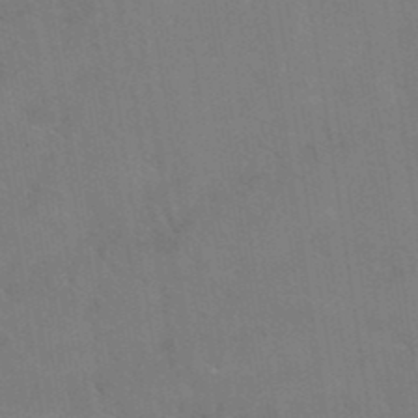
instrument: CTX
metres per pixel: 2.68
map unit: Hto
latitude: 36.8380
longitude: -46.2334
